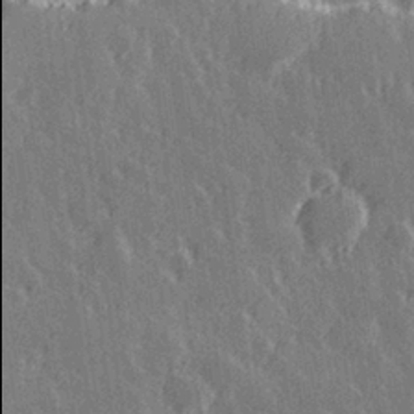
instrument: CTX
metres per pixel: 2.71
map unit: Hve
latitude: 27.8017
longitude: 146.0094
